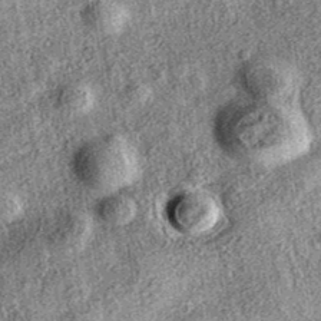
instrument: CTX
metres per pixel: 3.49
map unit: eAb
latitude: 37.7449
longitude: 109.2943
